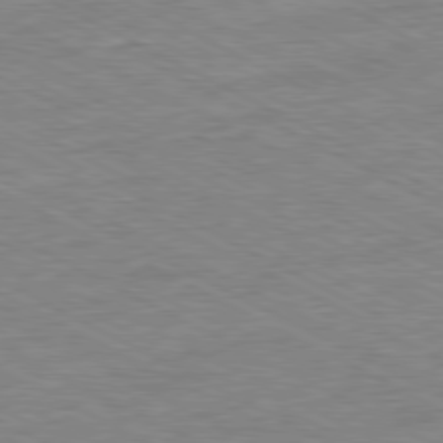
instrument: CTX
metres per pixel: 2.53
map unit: Ap
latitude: -80.8408
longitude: -76.3467
